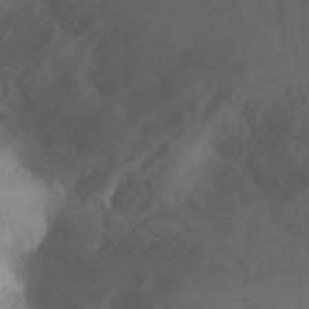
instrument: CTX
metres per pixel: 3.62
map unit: Ht
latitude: 3.2726
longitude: -26.6113
